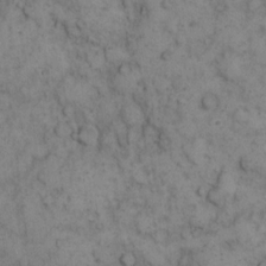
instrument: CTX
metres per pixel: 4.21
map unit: eHh
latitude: 12.9325
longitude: -63.6316
